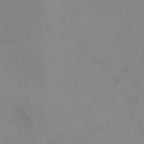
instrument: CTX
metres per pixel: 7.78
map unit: eHh
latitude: -5.5777
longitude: -80.4223
